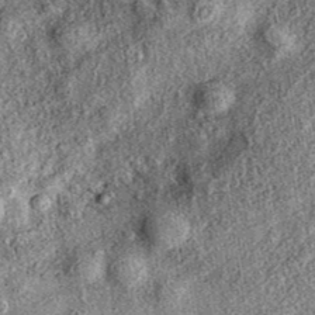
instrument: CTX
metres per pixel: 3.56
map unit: eAb
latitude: 37.9528
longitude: 109.1242
